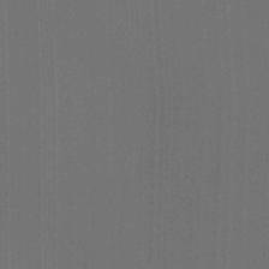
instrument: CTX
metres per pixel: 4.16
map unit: Ht
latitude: -2.2172
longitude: -27.3293
